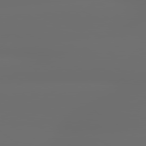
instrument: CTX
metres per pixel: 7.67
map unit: lApd
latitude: 79.4427
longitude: -138.8191
